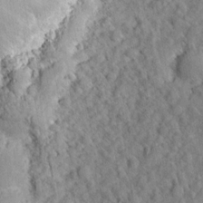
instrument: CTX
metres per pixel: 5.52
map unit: Ht
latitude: 7.6316
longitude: -75.6127
